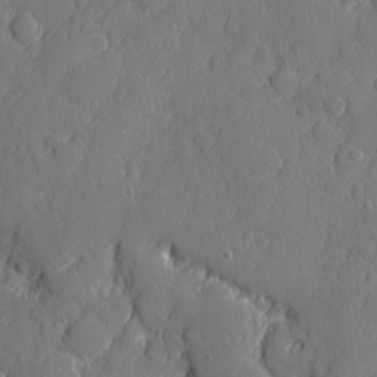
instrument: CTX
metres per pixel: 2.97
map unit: eHh
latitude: 6.0822
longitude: -75.2537
